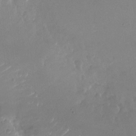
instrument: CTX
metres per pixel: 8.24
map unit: Nhu
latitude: -26.3495
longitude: -73.1404
